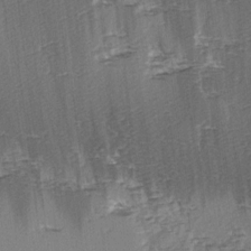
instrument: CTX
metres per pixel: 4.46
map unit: Hve
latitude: 3.8205
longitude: -121.4427
